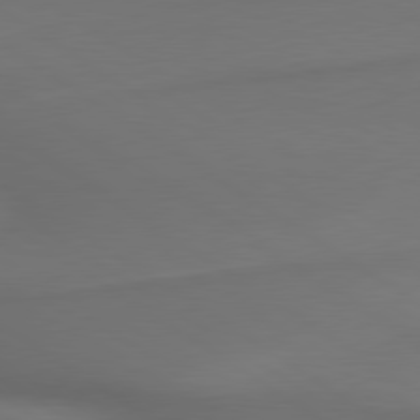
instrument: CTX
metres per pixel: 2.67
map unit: lApd
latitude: 79.8773
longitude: -174.5924
